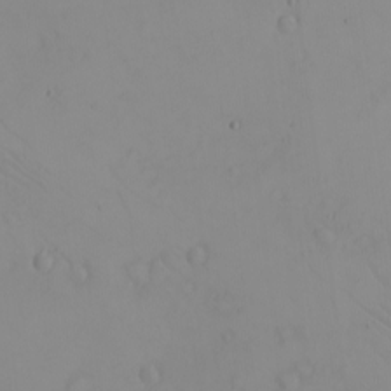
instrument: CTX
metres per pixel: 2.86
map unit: eHh
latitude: -9.3132
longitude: -68.0633
